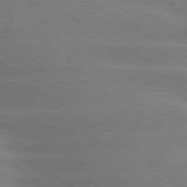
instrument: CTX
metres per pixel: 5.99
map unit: lApd
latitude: 79.8961
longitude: -124.5167
